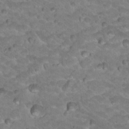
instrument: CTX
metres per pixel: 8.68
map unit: Hto
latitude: 18.2711
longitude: -35.6505
